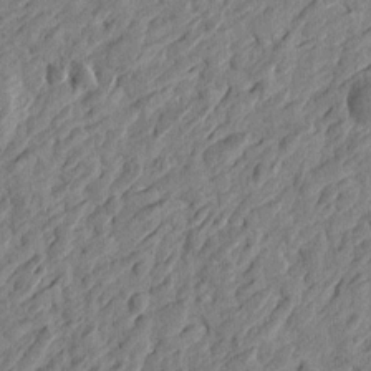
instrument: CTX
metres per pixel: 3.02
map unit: Htu
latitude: -2.6896
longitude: -179.2348
